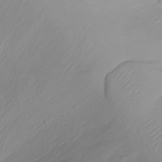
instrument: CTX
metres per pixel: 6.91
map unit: Nhu
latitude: -5.0864
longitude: -81.1592
